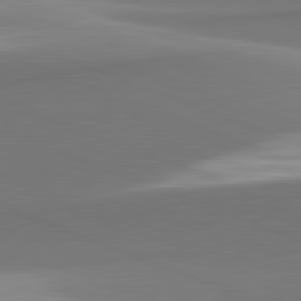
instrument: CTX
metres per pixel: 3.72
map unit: lApd
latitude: 81.9150
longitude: 141.2754
